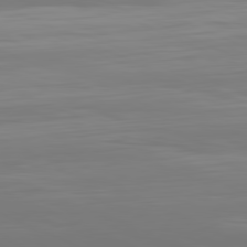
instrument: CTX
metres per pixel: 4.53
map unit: Hpe
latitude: -81.7667
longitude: 19.8800
